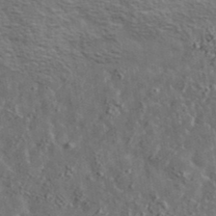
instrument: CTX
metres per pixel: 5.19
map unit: lHvf
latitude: 37.4993
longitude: -89.1970
